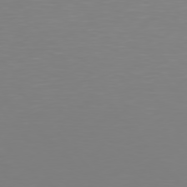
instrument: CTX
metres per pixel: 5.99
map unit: Hpe
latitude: 76.4034
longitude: -132.4790
